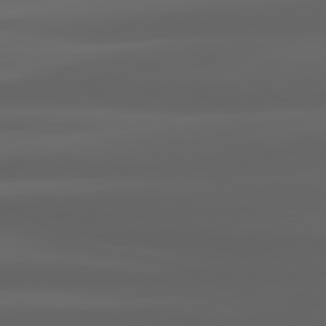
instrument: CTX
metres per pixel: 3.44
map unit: lApd
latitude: 80.7057
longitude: -140.0255
